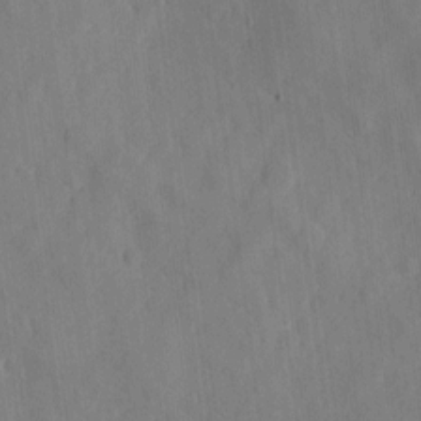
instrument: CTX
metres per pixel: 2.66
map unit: eHh
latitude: 5.7072
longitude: -73.0459
